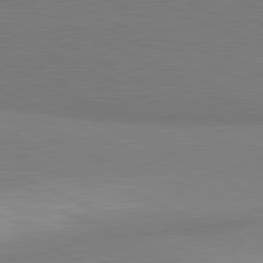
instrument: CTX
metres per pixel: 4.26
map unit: lApd
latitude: 81.1214
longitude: 157.0108
